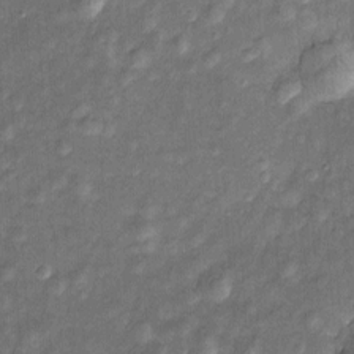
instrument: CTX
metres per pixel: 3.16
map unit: Htu
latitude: -5.1431
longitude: 158.5007
